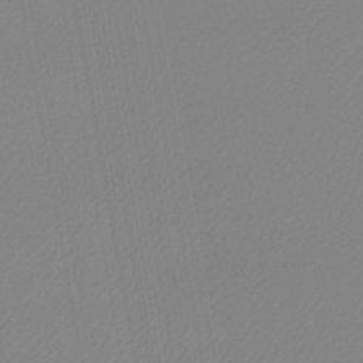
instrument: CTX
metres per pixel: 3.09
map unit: lHb
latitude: -45.0486
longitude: 73.8044
